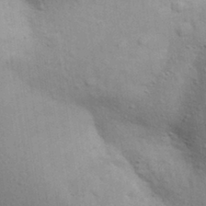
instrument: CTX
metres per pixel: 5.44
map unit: Aa
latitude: 31.0648
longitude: -145.9528
